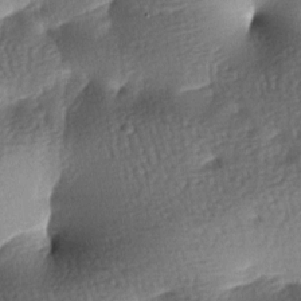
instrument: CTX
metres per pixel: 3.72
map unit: lAa
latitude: -7.5966
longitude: -127.4427
